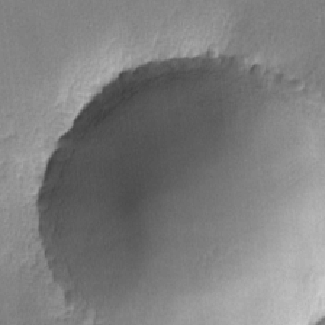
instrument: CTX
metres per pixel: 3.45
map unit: lHvf
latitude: -11.2187
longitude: -101.3482
